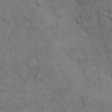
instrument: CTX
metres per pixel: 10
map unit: eHh
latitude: 12.3845
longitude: -62.8947
